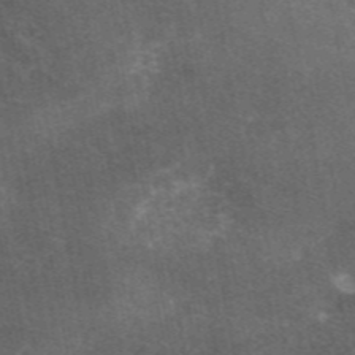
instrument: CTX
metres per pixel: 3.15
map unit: eAb
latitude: 46.5168
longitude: 119.6155
